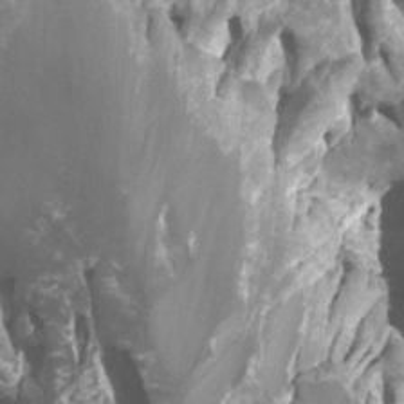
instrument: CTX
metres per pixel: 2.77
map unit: Htu
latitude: -1.3132
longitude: -76.4979
